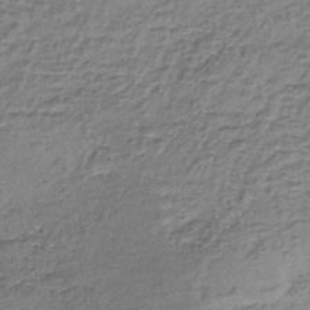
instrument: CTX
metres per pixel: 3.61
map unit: lHb
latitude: -36.2172
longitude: 60.8597
